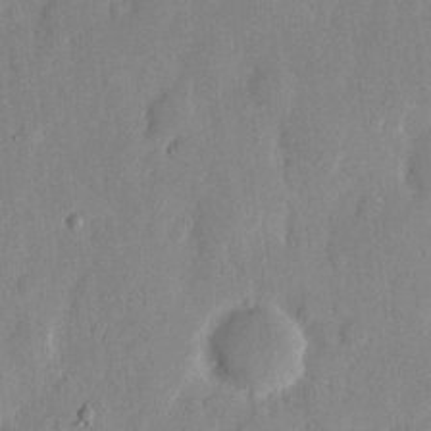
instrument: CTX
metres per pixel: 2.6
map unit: eHh
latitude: 12.1767
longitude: -68.1200
